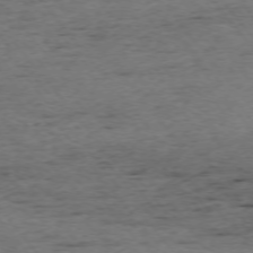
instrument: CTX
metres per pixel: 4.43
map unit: Ap
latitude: -75.1243
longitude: -90.5357
